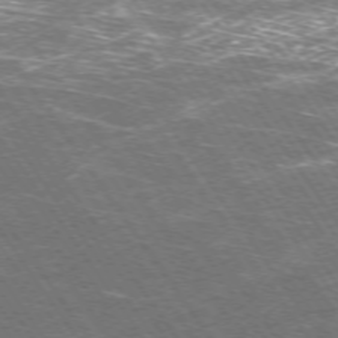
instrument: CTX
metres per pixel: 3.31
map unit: Hpe
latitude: -74.1228
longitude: 4.0283
